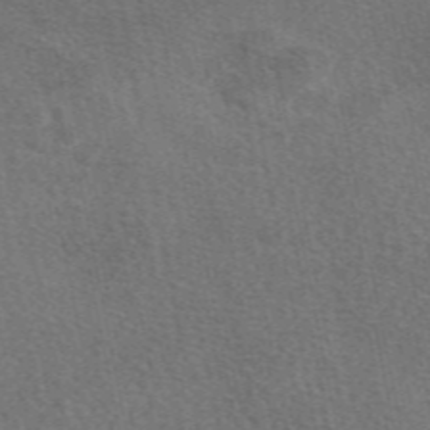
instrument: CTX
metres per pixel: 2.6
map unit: eAb
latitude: 48.7057
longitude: 115.8044
